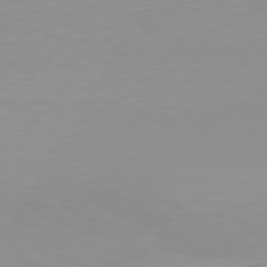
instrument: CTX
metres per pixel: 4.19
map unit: Hpe
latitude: 78.2523
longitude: -144.4601
